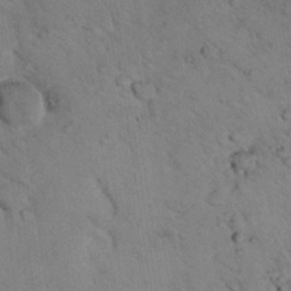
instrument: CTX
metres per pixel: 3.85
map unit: lHvf
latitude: 13.3860
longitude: 178.7274
